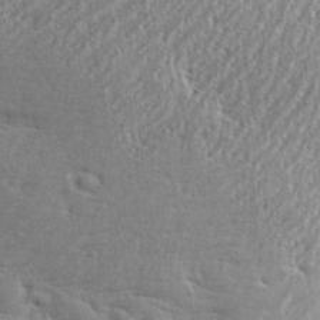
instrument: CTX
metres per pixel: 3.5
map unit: eHh
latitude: 35.2348
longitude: -132.2145
